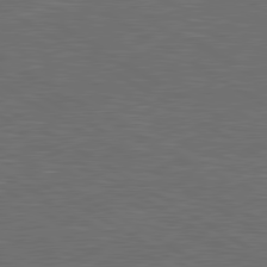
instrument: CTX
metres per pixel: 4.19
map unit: lApd
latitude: 80.4979
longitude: 118.0850
